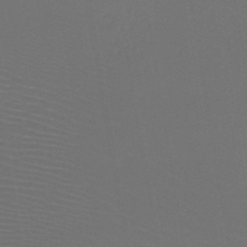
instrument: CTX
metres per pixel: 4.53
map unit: HNb
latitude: -47.8233
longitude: -43.9339
